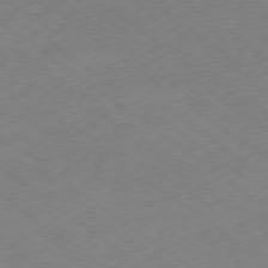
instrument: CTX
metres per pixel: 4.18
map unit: Ap
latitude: -78.9730
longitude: -57.2914
